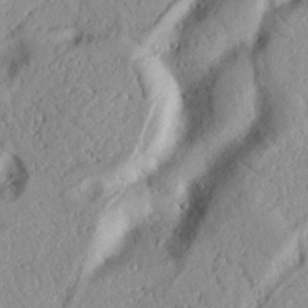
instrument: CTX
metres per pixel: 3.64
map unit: Nhu
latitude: 19.6316
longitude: -77.2726
